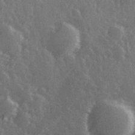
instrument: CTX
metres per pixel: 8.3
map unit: Hve
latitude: 27.3104
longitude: 146.7841
